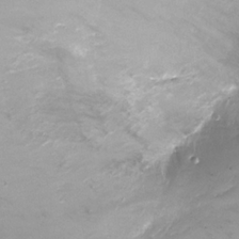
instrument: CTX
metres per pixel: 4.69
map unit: Nhu
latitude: -17.5966
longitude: -45.8016
